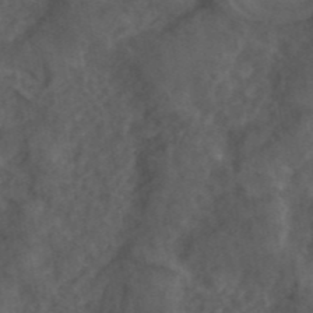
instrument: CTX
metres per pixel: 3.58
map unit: ANa
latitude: 44.0633
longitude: 24.1228
